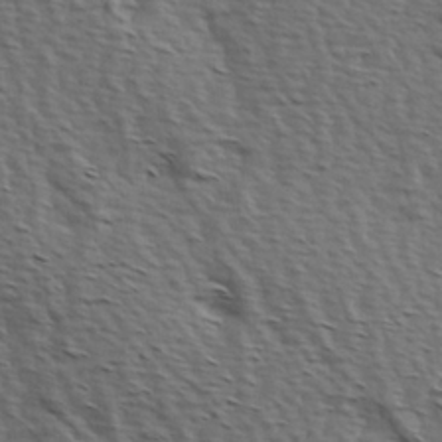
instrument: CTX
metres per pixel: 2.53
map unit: Hve
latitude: 2.6868
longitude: -123.1970
